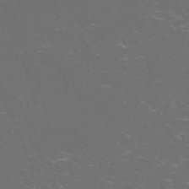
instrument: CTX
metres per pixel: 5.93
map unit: Nve
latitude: -57.5588
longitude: 52.6707
